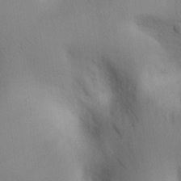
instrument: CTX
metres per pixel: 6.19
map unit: eHh
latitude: 25.8772
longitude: -75.5371
